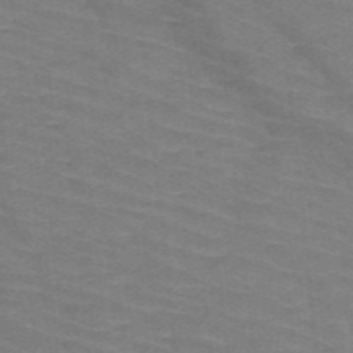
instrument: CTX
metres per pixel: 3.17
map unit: HNb
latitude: -47.6910
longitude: -45.8016
